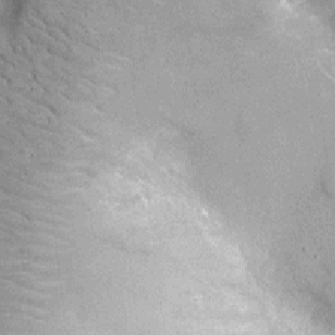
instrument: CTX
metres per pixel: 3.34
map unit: Ht
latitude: -12.4629
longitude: -23.8205
